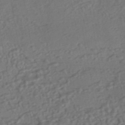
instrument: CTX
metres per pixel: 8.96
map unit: eHh
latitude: -43.1620
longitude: 120.4818
